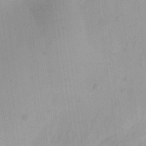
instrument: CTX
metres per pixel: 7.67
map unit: Ave
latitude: 21.4616
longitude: -137.9717
